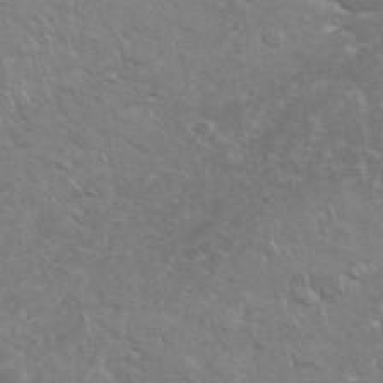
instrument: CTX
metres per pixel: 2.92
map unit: eHh
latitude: 35.9339
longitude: -62.7436
